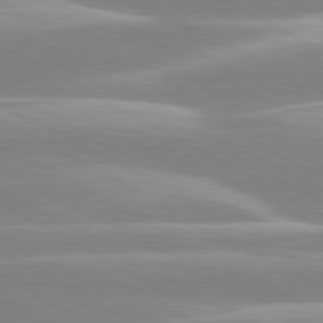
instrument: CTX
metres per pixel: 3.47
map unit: lApd
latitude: 80.3845
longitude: -129.2915
